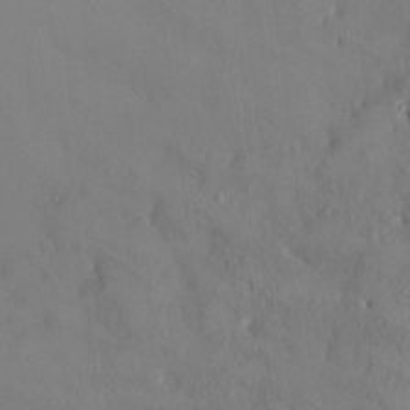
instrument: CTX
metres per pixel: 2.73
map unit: HNhu
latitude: 6.3278
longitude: 0.6519
